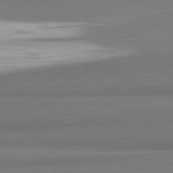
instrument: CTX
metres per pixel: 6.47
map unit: lApd
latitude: 82.0633
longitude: 174.9163
